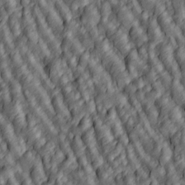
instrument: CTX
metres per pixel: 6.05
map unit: lAa
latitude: 5.0836
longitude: -116.5168
